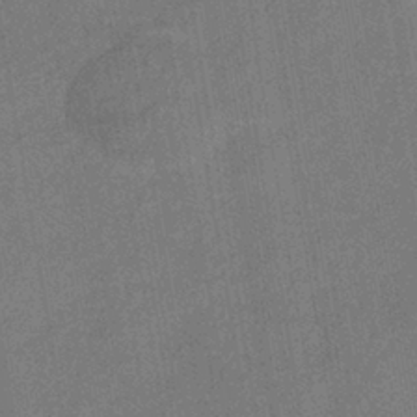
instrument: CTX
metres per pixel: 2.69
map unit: lHb
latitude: -37.9367
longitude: 74.1795
